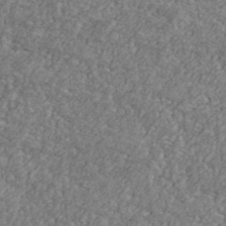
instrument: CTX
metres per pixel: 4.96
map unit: Ave
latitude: 41.7638
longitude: -111.0459
